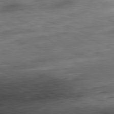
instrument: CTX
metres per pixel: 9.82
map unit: Ap
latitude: -81.5588
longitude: -71.7827
